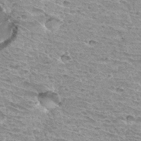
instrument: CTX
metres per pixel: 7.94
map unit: Hto
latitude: 33.4993
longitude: -40.3845
